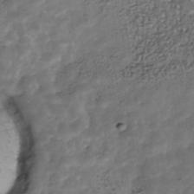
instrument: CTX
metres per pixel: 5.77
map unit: Nhu
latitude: -39.8423
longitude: -80.8380
